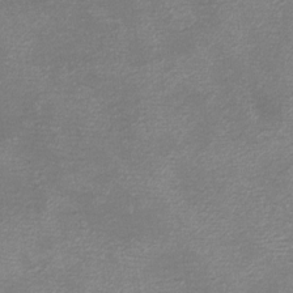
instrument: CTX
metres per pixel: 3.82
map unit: eHh
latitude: -6.7652
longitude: -78.6491
